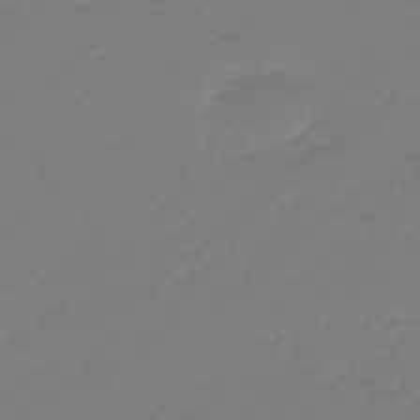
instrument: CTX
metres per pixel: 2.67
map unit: eHb
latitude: -46.3684
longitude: 82.8597
